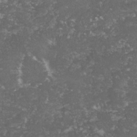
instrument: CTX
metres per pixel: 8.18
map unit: lHvf
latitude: -15.3132
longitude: -99.4993
